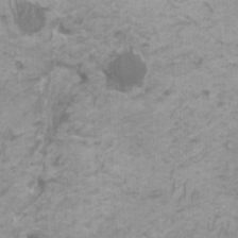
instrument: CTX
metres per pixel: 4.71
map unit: HNhu
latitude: 2.3656
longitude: -2.3467
